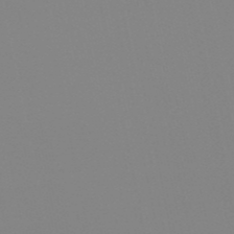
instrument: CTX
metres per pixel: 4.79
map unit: eHb
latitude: -50.8030
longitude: 76.0850
